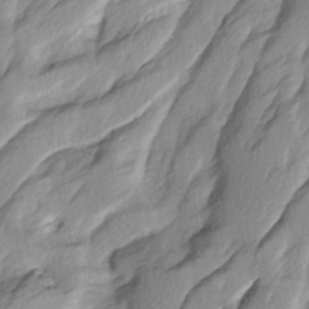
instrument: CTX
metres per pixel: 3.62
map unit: Ave
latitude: 14.8569
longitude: -136.2334
